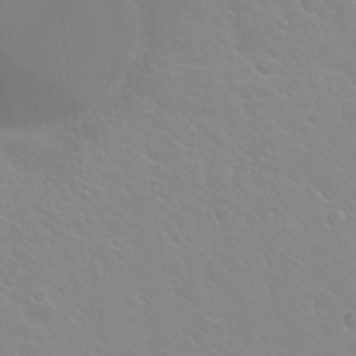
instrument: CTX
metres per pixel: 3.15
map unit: Hto
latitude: 20.9514
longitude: -33.9717
